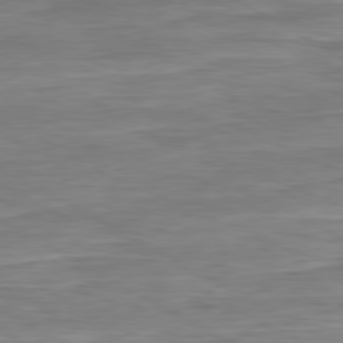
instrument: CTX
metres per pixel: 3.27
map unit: Ap
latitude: -81.2943
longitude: -77.9717
